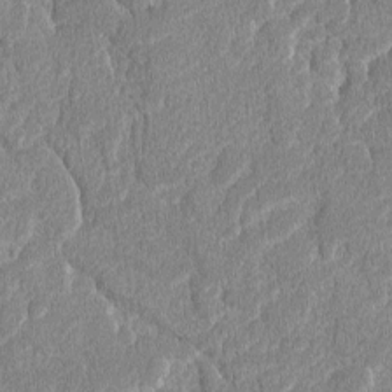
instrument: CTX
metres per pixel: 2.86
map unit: lAvf
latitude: -8.0283
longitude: -114.4789
